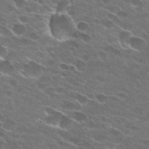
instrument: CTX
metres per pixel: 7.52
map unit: Hto
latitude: 25.4426
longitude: -43.1592
